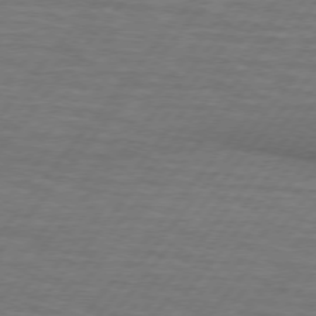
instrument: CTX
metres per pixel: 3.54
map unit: lApd
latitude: 74.8191
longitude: -55.8772
